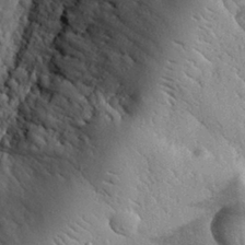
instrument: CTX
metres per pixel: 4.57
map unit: eHh
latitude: 30.8191
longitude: -80.6113
